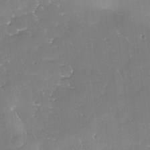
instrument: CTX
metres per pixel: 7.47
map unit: lAa
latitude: -10.6519
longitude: -124.4034
